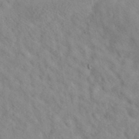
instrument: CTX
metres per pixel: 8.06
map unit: eAb
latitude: 34.5734
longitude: 108.5952
